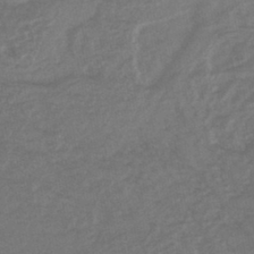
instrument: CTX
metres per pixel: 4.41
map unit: lHb
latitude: -42.7274
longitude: 73.5588
